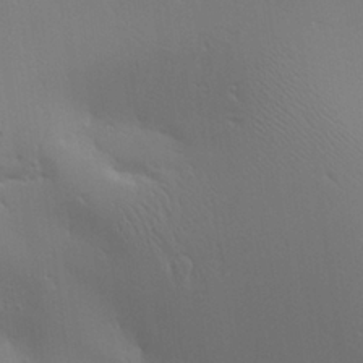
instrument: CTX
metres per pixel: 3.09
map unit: Aa
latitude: 26.0633
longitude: -130.0255
